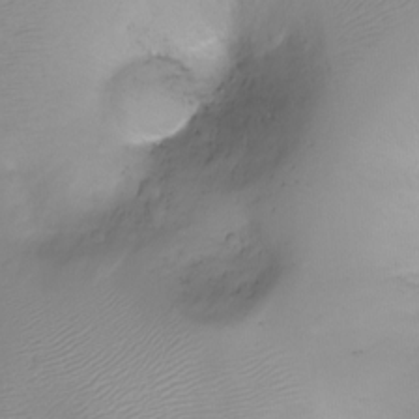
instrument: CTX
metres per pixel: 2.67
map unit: Ht
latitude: -6.9919
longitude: -20.5357
